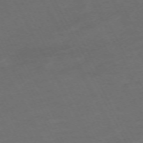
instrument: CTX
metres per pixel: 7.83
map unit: Hpe
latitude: -70.9731
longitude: 15.7100
